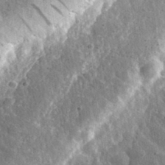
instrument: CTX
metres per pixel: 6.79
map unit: eHh
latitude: 33.5182
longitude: -79.4994
